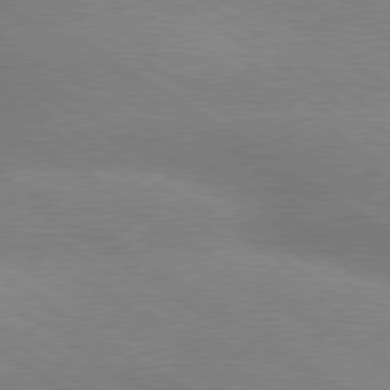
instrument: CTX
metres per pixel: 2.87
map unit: lApd
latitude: 79.6883
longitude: -152.0444
